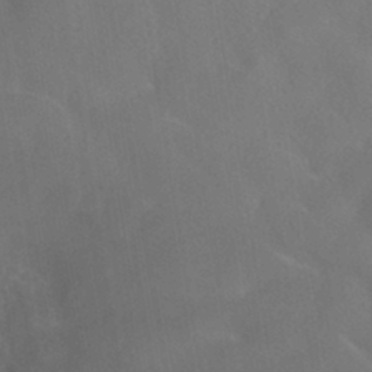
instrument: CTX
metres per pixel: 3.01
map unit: HNhu
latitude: -40.6329
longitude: 97.4077
